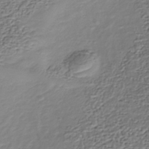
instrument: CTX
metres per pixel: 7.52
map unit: Nhu
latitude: -39.3510
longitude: -86.0822
